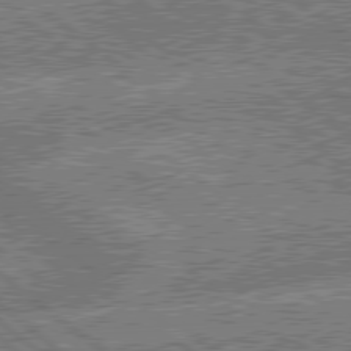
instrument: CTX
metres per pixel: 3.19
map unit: lApd
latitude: 79.1781
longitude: -143.9528
